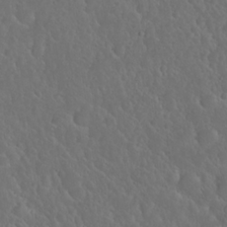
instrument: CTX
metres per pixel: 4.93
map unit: Nhu
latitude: 23.4804
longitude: -62.6869
